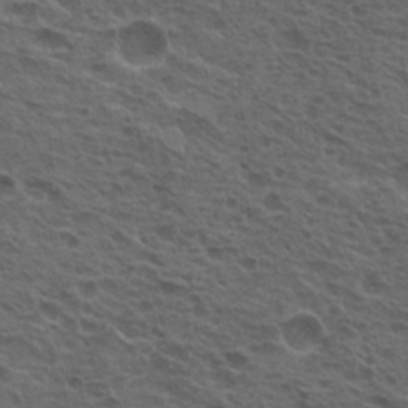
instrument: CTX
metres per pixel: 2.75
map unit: Hto
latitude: 19.6882
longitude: -32.1011
